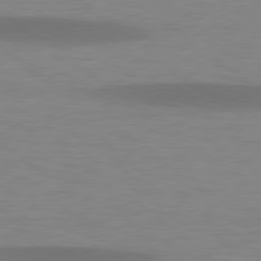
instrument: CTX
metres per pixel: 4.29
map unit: lApd
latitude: 78.7624
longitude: -47.7828
